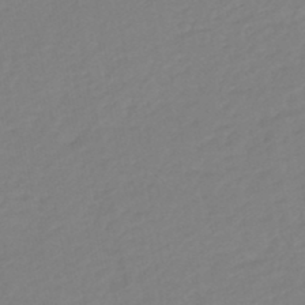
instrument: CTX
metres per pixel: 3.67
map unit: eHb
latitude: -46.6707
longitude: 89.0864
